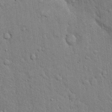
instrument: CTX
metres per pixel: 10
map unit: eHh
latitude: 19.2348
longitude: -61.5749
